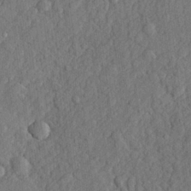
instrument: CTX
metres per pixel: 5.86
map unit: lHvf
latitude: 23.4993
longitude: 142.6707
